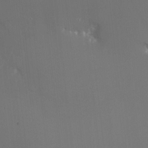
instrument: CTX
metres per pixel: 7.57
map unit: Nhu
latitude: -5.3131
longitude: -87.9717
